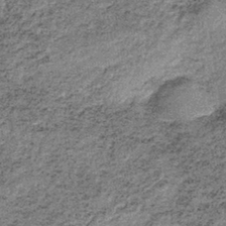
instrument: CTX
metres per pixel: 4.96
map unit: lHb
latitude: -37.7855
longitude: 66.4818
